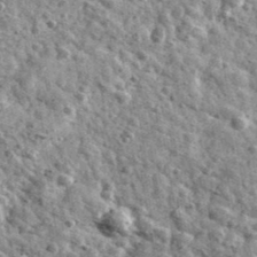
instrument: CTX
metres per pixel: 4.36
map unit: Ave
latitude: 41.1592
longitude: -107.7639
